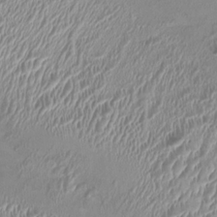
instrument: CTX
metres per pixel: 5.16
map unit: HNhu
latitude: 2.7057
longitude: -2.8191
